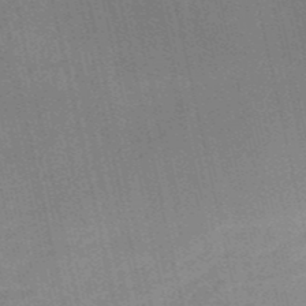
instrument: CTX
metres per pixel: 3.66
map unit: HNb
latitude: -52.5006
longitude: -41.3670
